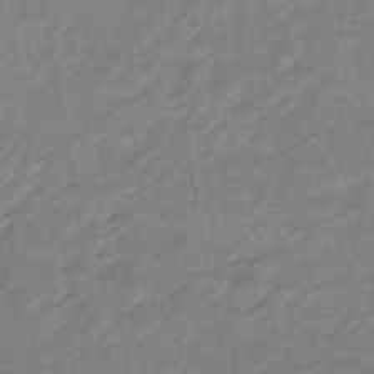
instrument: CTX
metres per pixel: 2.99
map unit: HNhu
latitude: -46.8219
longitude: 92.8975
